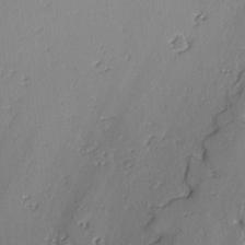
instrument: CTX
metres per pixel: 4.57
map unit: lAvf
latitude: -3.0108
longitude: -106.5357
